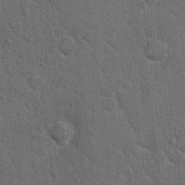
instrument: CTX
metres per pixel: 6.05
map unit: Hto
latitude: 15.7261
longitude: -34.4979
